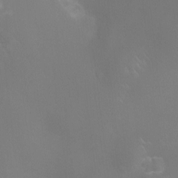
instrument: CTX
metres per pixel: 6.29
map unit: Ht
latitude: -9.9178
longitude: -20.7247
